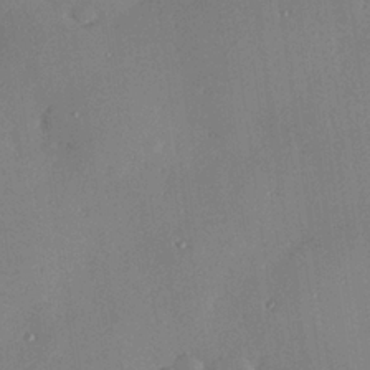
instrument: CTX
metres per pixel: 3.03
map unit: Hve
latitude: 26.2334
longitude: -91.0270
